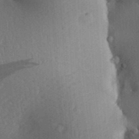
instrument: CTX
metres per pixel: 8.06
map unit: Aa
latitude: 28.9891
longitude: -138.6868
